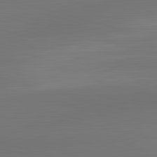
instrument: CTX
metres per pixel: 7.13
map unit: lApd
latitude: 83.4426
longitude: -132.5735
